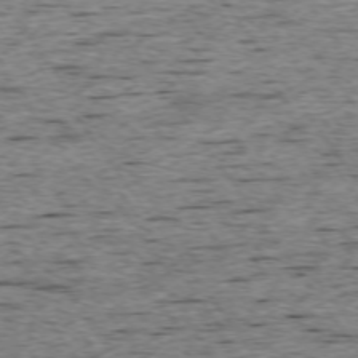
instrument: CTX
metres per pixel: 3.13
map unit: Ap
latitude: -74.5007
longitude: -87.9150
